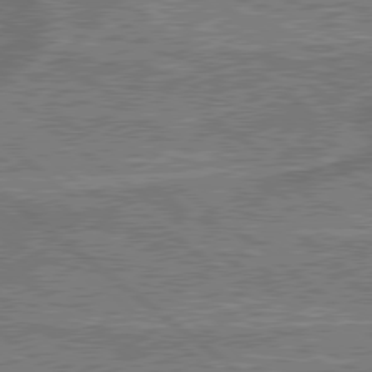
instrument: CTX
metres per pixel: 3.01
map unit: lApd
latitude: 79.3671
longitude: 174.8785
